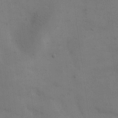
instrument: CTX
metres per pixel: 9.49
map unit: eHh
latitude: 18.5545
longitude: -66.3845
